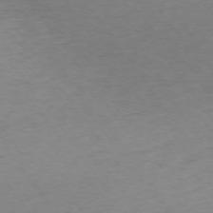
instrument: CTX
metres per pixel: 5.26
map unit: Ap
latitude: -74.4818
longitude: -67.8394
